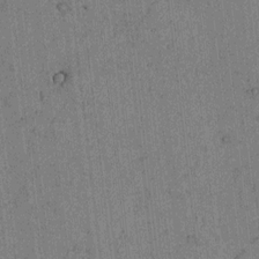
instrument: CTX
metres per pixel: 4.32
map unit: lAvf
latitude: 3.9528
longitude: 158.2550
